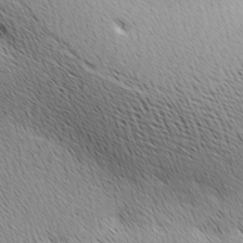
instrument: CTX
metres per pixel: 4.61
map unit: lAa
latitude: 10.3278
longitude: -107.6127
